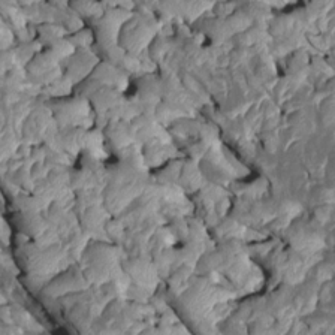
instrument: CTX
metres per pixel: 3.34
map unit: Htu
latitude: 1.1592
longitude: 144.7841
